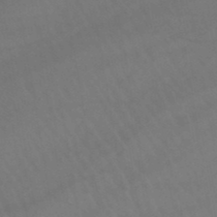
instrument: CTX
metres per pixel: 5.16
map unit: lHb
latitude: -45.8045
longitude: 77.1431
